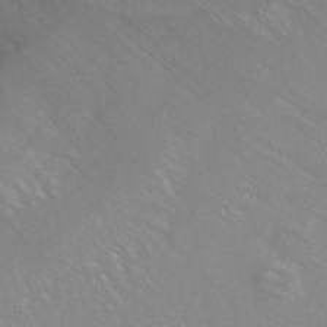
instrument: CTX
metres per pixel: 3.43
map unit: ANa
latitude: 41.2348
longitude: 28.8597
